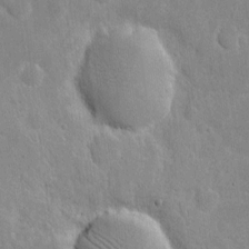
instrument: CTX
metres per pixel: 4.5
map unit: eHh
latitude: 6.5546
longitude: -69.8961
